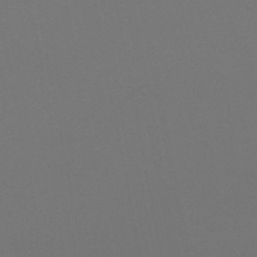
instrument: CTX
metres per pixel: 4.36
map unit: lHb
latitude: -47.7855
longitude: 68.8408
